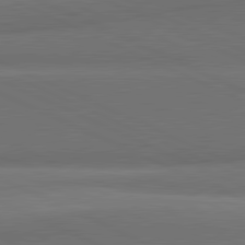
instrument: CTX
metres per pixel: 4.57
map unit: lApd
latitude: 81.7261
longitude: 153.9367
